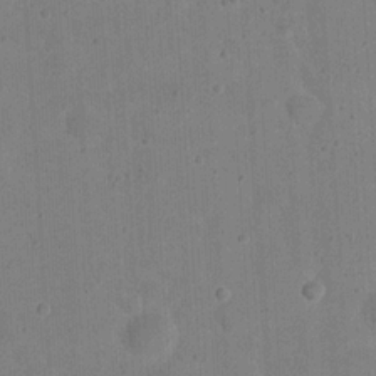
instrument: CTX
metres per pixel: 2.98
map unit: eHh
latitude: 20.8191
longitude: -62.8947
